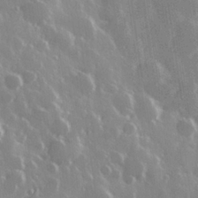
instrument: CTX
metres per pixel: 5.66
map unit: Hve
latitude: 28.8002
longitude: 147.0864
